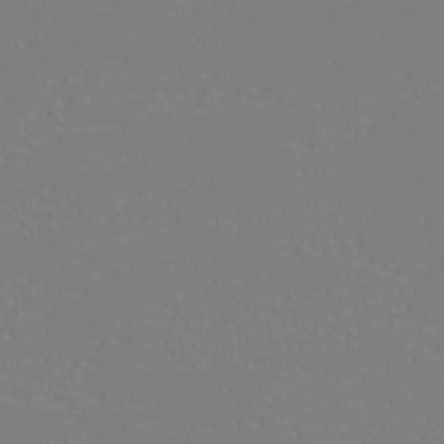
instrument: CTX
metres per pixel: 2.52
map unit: eHh
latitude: -6.2739
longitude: -84.3467
